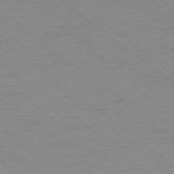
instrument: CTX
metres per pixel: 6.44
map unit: Ap
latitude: -78.5762
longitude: -83.4426
